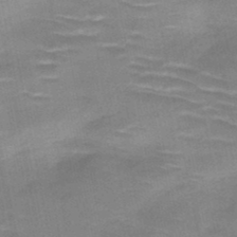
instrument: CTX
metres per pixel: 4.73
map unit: HNb
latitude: -47.1242
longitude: -48.1578
